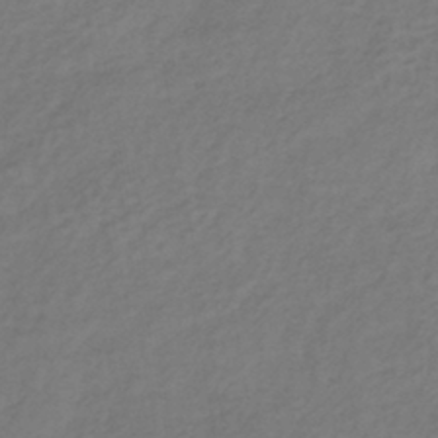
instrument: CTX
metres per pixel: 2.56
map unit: lHb
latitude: -38.8219
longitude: 72.1417
